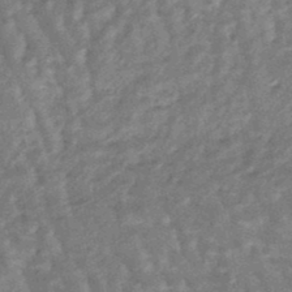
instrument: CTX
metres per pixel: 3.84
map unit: lHb
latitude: -47.3131
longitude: 78.2928
